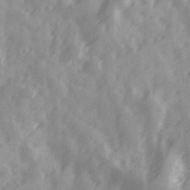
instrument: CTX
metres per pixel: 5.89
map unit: Ave
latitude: 19.2348
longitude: -131.4994
